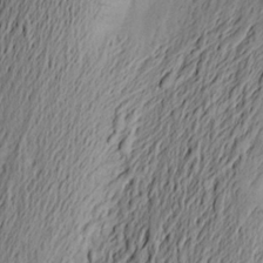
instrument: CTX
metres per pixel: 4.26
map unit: Aa
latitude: 23.6127
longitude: -149.2915
